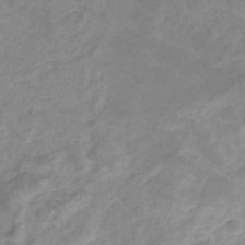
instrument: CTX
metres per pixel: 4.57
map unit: eHb
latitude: -31.5021
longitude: 68.3684
